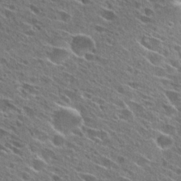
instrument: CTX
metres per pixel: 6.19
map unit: Hto
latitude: 26.6113
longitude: -44.6868
